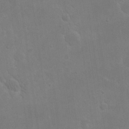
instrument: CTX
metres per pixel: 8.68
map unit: eHh
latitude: 20.6491
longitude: -68.9514
